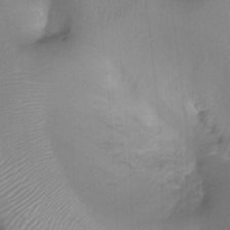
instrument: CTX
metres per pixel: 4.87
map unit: Ht
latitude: -17.5966
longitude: -44.5923
